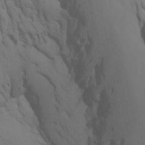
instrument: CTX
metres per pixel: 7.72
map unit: Htu
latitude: -6.5007
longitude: -70.3467
